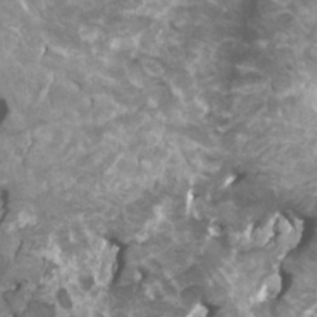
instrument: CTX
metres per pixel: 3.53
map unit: HNhu
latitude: 3.2348
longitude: 6.4629
